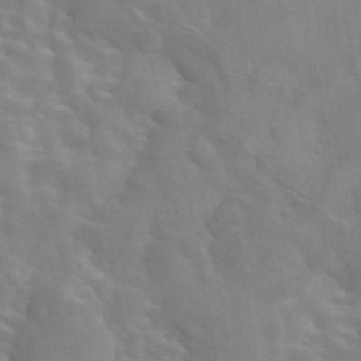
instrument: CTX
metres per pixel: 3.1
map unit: eAb
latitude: 44.4223
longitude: 113.1809
